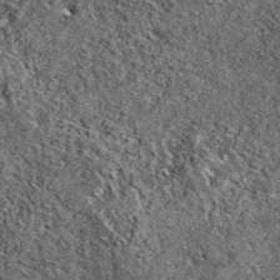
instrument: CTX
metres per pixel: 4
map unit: eAb
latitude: 39.6505
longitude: 111.1620
